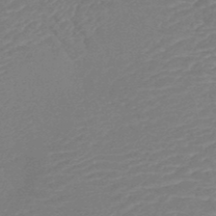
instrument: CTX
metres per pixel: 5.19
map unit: HNb
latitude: -49.4455
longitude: -52.6680
